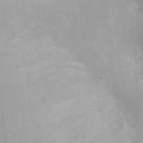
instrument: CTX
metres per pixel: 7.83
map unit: Nhu
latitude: 0.5545
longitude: -16.5545
